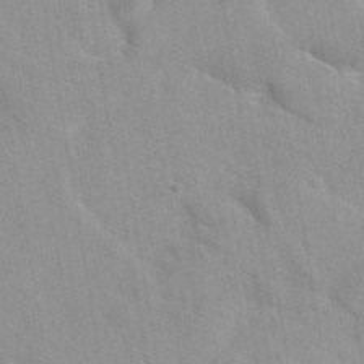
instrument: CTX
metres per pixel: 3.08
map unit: eAb
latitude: 41.8394
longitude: 107.4077
